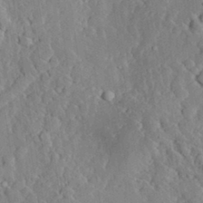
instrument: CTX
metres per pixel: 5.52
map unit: lHvf
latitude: 33.4237
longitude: -91.8772
